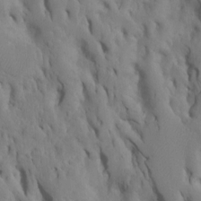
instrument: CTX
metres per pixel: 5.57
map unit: Htu
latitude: -7.3887
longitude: 144.8786
